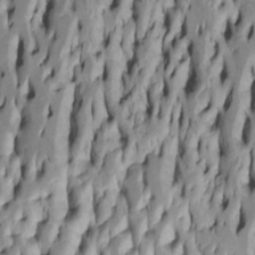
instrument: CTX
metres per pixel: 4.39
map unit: Htu
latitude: -5.1620
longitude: 151.8233
